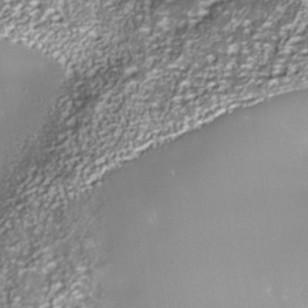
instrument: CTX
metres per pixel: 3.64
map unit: Nhe
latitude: -35.7855
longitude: -91.8016
